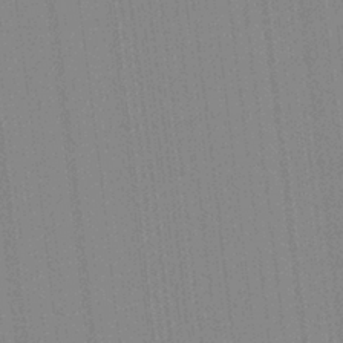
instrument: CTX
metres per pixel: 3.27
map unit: Aa
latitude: 28.0822
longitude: -147.5938
